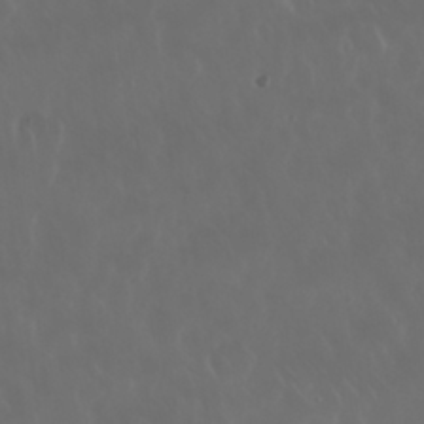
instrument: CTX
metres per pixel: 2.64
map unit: Nhu
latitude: 30.2901
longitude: -59.0081
